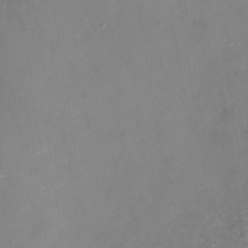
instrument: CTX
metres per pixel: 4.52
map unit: Nhe
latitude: -37.3131
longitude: -86.8191
